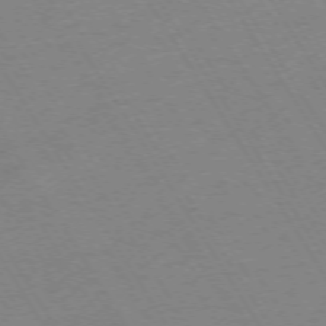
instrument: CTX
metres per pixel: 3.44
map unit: Ap
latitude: -73.3509
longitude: -71.8394
